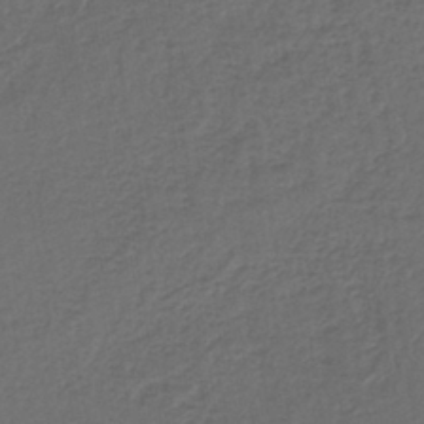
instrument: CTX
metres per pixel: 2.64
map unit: lHb
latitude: -39.4077
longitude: 62.0661
